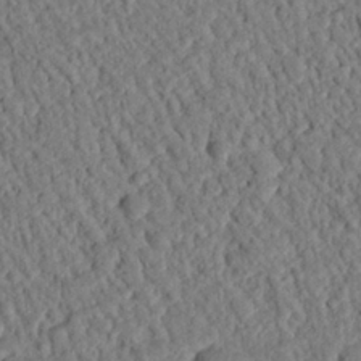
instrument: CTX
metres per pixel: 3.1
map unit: eHh
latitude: 25.6127
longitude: -80.3656
